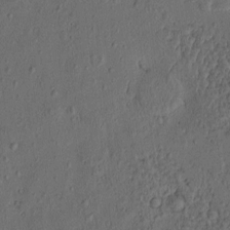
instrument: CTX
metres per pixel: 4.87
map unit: eHh
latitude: -1.1809
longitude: 19.1053
